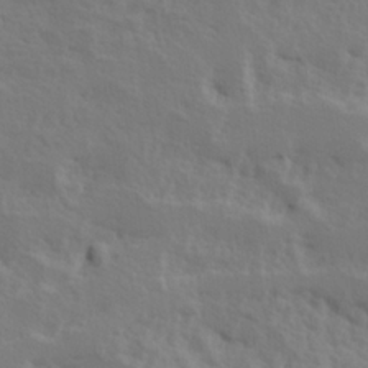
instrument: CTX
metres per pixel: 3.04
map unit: Hve
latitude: 25.2159
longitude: 145.3321
